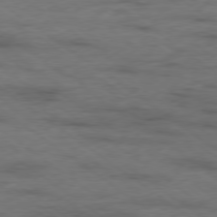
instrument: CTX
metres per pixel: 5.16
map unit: Hpe
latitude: -78.7274
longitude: -17.6127
